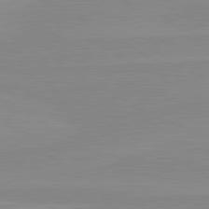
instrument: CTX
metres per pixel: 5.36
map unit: lApd
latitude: 80.5168
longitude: -176.4979
